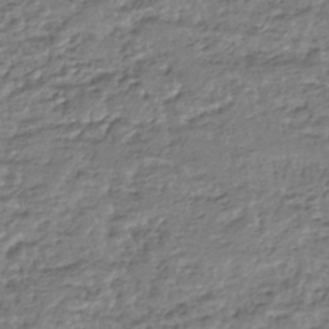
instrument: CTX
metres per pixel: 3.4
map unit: HNhu
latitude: -44.3495
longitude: 97.7289
